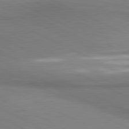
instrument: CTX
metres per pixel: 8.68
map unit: lApd
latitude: 81.2348
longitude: 162.2928
